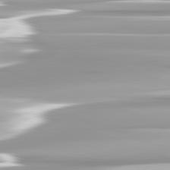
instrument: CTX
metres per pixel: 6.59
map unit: lApd
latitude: 82.5923
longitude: -139.2726
